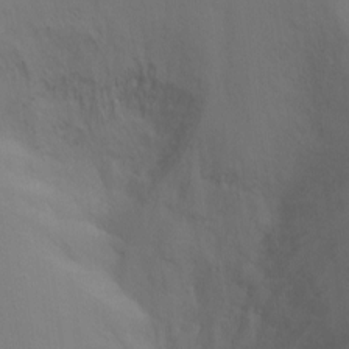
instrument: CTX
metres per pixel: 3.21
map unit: Ht
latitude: -8.7463
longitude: -28.6112
